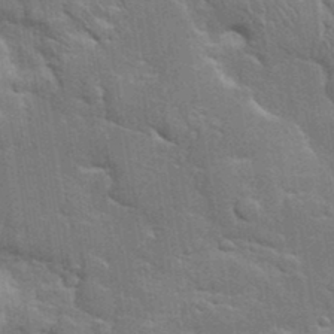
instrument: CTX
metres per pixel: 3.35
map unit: eHh
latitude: 36.1578
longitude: -64.3467
